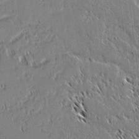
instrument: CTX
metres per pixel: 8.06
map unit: lAvf
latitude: 2.7246
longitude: -106.9514
